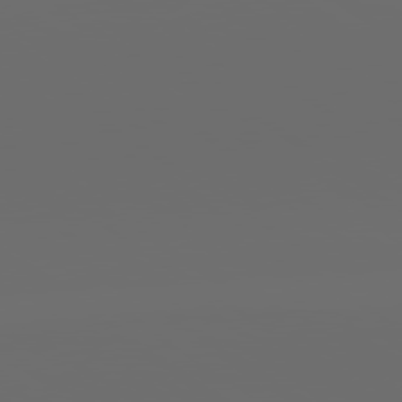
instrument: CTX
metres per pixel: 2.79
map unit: lApd
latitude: 79.7450
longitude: 164.1984
